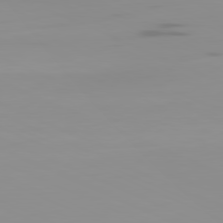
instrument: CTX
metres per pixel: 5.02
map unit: Ap
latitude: -81.4455
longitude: -61.0647
